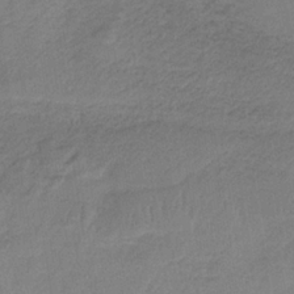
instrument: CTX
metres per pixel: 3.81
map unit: HNb
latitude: -34.5196
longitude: 59.2753
